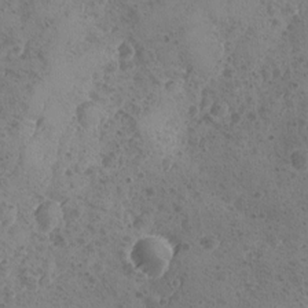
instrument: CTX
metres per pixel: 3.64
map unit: Ave
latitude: -8.6140
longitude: -118.2522
